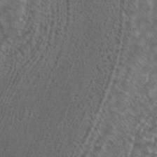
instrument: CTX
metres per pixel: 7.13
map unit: ANa
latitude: 43.2348
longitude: 24.6140
